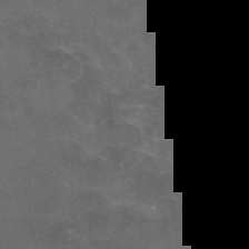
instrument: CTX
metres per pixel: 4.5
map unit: eAb
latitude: 47.4049
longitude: 124.7841
